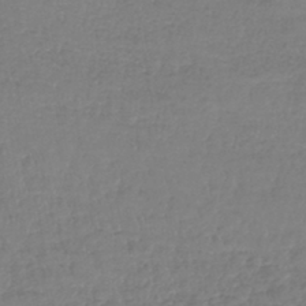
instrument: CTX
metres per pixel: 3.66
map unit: lHb
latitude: -42.2739
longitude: 74.4062
